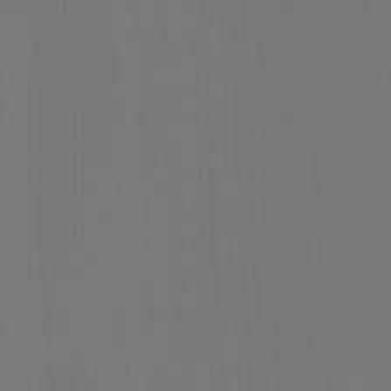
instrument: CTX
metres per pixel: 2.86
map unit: Ht
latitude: -4.8219
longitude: -27.1592
